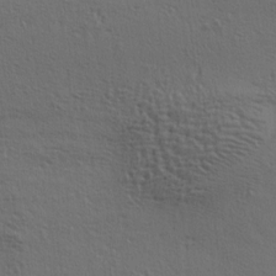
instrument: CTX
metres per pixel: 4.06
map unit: lAa
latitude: 4.5168
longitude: -113.0647
